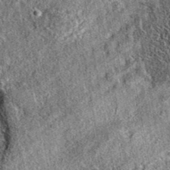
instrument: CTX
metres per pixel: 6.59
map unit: eAb
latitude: 37.0269
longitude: 110.0472
